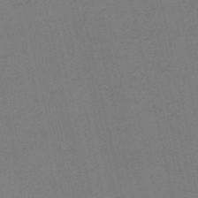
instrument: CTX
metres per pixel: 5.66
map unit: Nve
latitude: -58.0472
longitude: 50.8408
